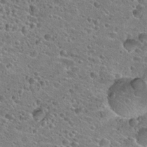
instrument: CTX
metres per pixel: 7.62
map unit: Hto
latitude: 23.6316
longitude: -43.3104
